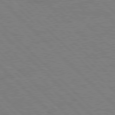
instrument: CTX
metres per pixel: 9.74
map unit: Hpe
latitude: 77.9528
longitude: -154.6112
